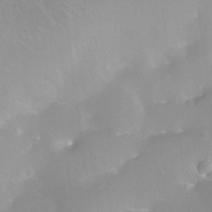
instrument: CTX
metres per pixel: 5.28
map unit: Nhu
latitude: -12.9920
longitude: -42.0255
